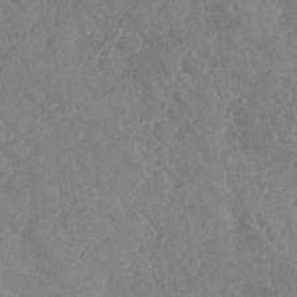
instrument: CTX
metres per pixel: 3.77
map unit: Nhu
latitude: -30.5573
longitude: -60.2144
